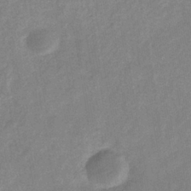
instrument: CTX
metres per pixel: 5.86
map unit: eHb
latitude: -35.0108
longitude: 74.4062
